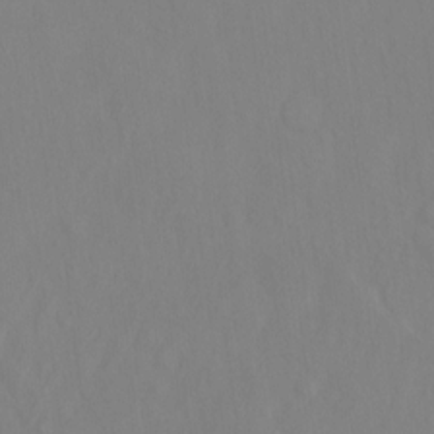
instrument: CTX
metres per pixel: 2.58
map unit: Hto
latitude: -14.5007
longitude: -43.3482
